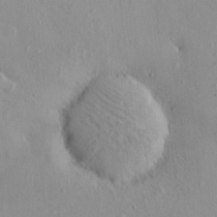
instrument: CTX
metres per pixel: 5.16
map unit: eHh
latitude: -0.3307
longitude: 17.9556
